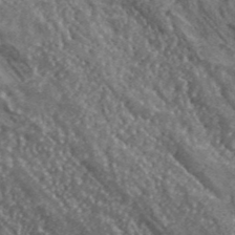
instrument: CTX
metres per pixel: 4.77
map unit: lHvf
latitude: 42.1389
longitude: -89.9151
